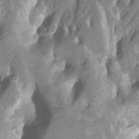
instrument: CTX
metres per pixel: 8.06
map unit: Htu
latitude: -12.6141
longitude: -71.7261
